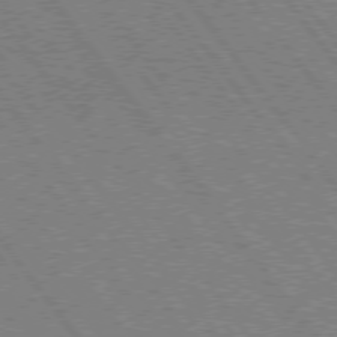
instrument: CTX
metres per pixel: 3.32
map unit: Hpe
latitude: 74.9514
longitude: -149.5938
